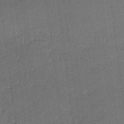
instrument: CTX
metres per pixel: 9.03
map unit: lHvf
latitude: -11.8611
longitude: -99.4804
